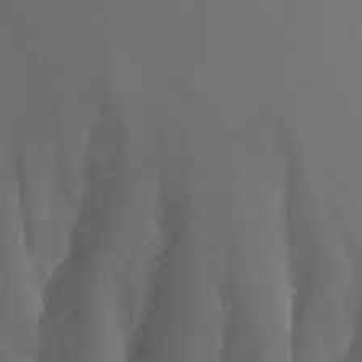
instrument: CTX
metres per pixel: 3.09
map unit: Nhu
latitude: -8.2361
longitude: -83.2348
